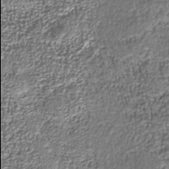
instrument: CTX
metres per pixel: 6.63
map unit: Nhu
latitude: -37.9745
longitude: -81.9906
